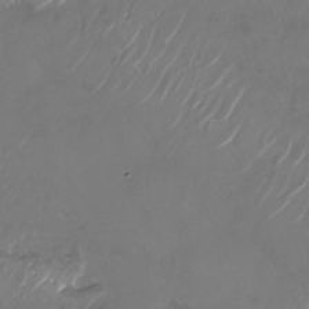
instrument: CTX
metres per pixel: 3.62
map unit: Nhu
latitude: -28.4818
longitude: -70.9702
